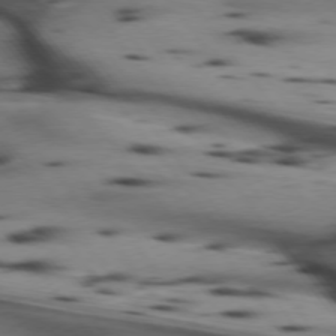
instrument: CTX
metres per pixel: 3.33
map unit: lApd
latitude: 74.7057
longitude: -65.5560
